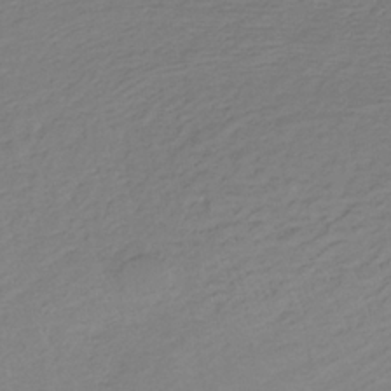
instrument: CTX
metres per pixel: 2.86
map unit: lHb
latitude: -32.4251
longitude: 64.0283
